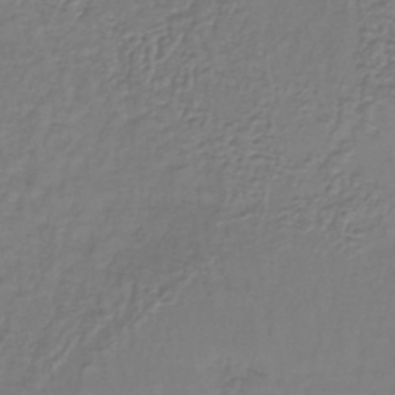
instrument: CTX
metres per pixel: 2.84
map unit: lHb
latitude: -38.2929
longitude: 61.9367
